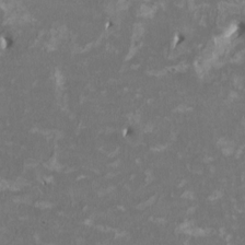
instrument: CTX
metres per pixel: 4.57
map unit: HNhu
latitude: 1.9906
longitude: -3.4993
